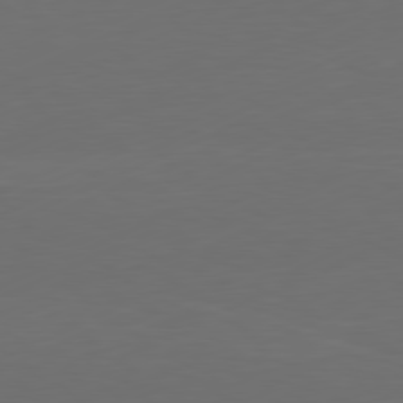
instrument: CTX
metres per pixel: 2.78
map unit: Ap
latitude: -81.4644
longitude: -85.3293
